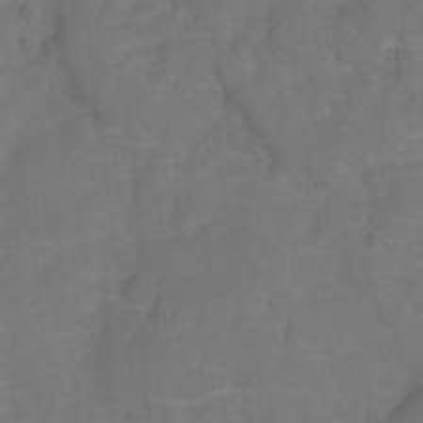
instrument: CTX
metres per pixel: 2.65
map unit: Hto
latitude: 5.4426
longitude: -31.1970
